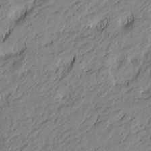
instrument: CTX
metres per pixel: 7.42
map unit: Htu
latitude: -5.0297
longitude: -179.4805
